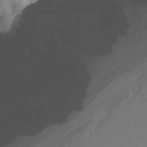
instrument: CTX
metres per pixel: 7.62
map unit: Nhu
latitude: -14.3873
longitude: -58.8947
